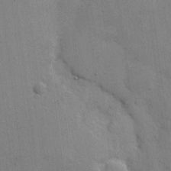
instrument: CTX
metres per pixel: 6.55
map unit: eHh
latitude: 8.7813
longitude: -67.0836
